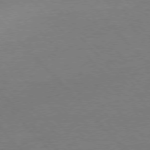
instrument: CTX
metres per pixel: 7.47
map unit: Ap
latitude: -77.4454
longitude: -95.4805
